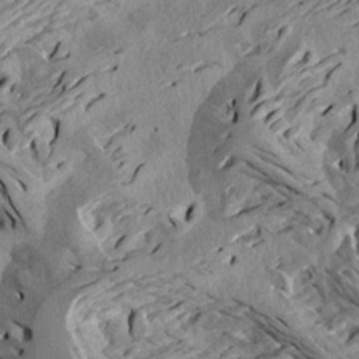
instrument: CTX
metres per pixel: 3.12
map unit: Aa
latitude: 19.3670
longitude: -145.6505
